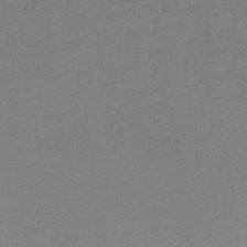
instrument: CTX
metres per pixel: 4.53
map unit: lHb
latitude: -34.6329
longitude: 63.6722
